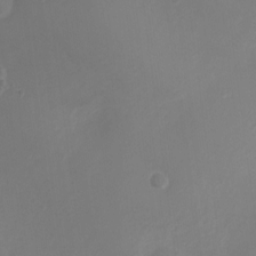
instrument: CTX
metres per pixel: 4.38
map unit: Nve
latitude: -20.8974
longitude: 106.0472
